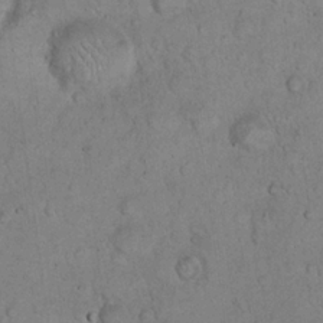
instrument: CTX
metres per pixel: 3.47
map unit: eHh
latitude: 22.3845
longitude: -58.6113
